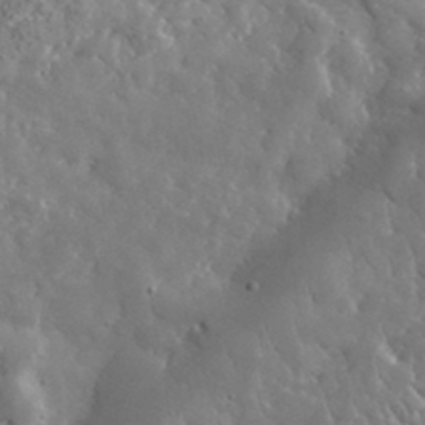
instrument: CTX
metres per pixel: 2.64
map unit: lHvf
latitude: 34.8191
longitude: -86.4979
